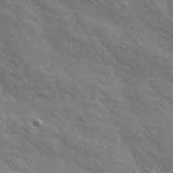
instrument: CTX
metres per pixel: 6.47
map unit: eHh
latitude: 34.4223
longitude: -134.2711
